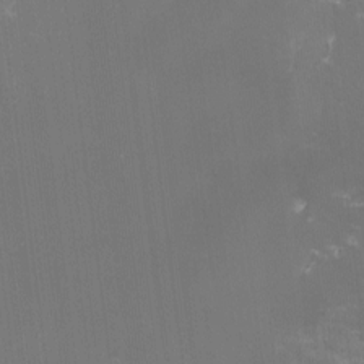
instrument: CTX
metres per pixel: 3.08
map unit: lHvf
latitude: -14.2740
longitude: -100.8002
